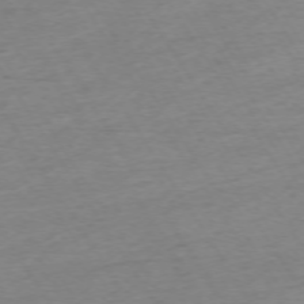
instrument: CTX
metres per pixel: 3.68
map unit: Ap
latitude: -73.5021
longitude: -68.5546
